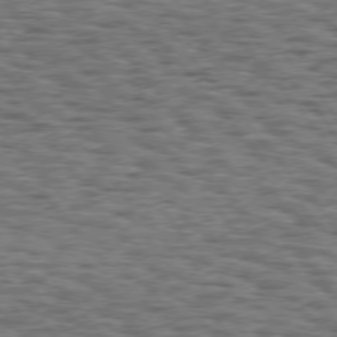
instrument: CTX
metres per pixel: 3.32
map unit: Hpe
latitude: 75.8961
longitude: -134.9702
